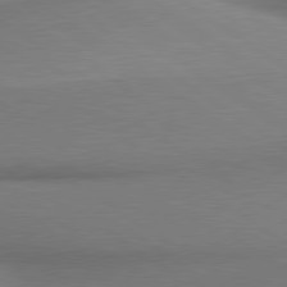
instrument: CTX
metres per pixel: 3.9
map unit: lApd
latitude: 80.0444
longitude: 176.2362
